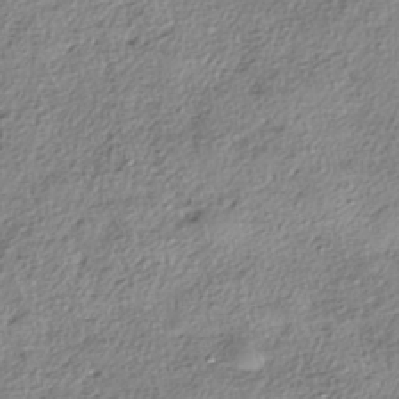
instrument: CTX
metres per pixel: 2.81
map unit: eHh
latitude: -42.1605
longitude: 123.0487
